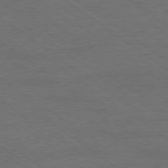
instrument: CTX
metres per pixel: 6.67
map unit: Ap
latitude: -79.5210
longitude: -64.1011
